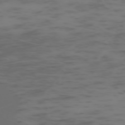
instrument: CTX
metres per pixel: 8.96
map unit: Hpe
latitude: -73.8611
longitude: 6.5196
